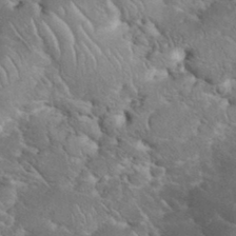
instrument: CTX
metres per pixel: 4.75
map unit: eHh
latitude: 35.4804
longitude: -65.4048
